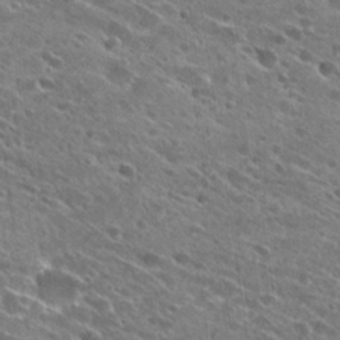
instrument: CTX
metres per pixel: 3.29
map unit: Hto
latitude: 28.1200
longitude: -45.0647
